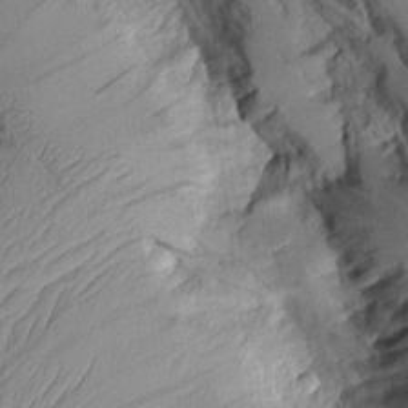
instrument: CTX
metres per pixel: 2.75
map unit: Aa
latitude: 9.2726
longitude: -128.0822
